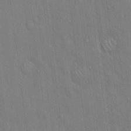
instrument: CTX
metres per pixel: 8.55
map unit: Hto
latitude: 16.2145
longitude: -57.9906
